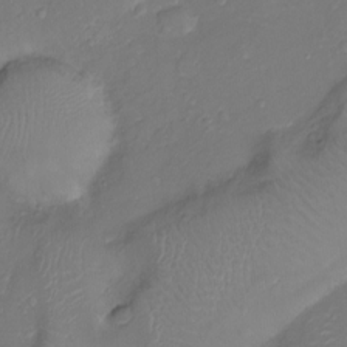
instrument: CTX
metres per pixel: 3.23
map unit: Ht
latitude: -10.6708
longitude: -23.2159
